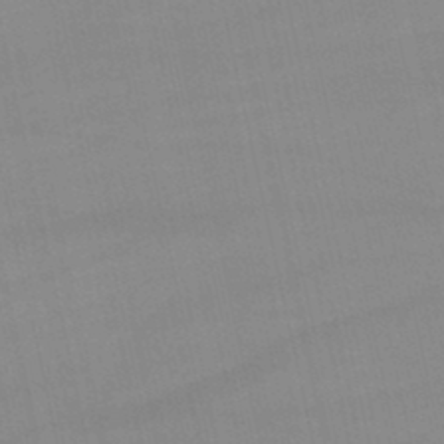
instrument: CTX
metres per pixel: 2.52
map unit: lHb
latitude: -46.6329
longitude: 70.3306
